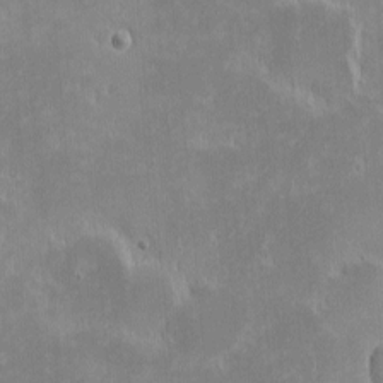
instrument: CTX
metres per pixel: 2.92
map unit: eHh
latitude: -2.1983
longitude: -85.1592
